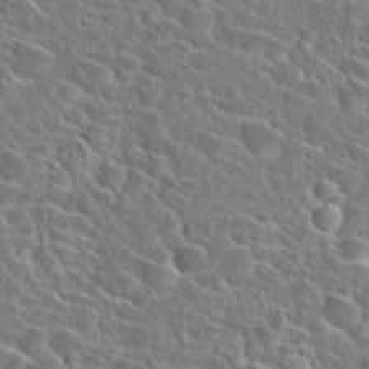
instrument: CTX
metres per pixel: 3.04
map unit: Hto
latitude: 24.3278
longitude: -45.6316
